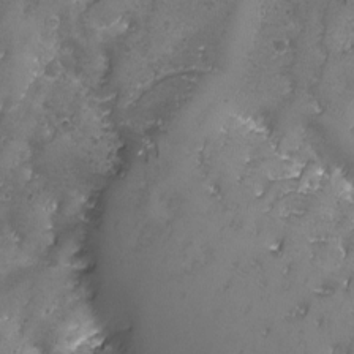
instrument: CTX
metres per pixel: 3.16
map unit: Ave
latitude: -7.8611
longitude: -119.0836
